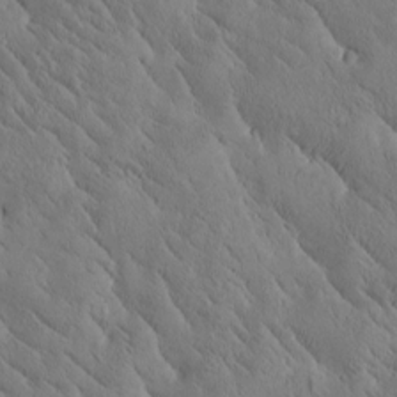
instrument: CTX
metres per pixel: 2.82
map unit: Htu
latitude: -1.1998
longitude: 175.4265
